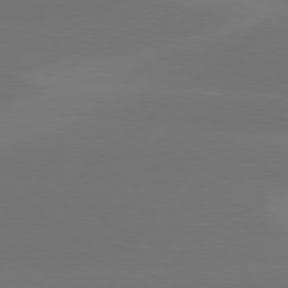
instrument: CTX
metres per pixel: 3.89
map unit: Hpe
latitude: 78.3656
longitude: -131.2726
